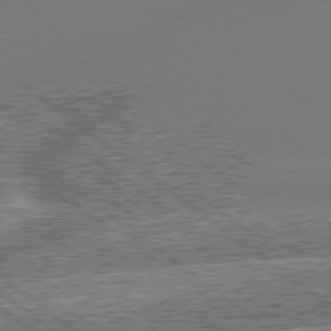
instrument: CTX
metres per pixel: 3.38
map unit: lApd
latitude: 79.3860
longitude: -143.9528
